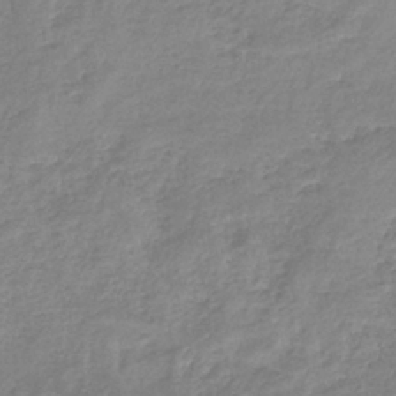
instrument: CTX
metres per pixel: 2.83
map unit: eHb
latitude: -36.5195
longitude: 74.9920
